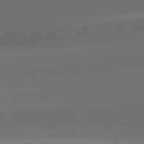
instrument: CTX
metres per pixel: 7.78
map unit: lApd
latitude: 81.7827
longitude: 131.7288
